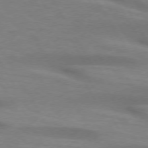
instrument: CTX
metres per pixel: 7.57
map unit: lApd
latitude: 73.8206
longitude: -52.8002
